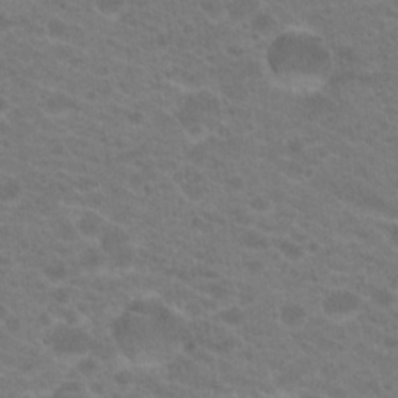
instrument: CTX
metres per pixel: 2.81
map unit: Hto
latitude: 20.2523
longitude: -37.7072
